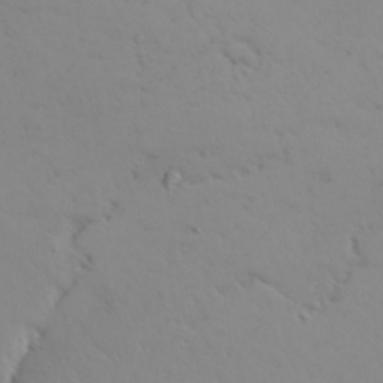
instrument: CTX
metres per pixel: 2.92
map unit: Aa
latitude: 29.1403
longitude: -146.4790
